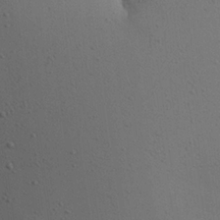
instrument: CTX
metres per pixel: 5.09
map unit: eHh
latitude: 25.2159
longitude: -72.4223
